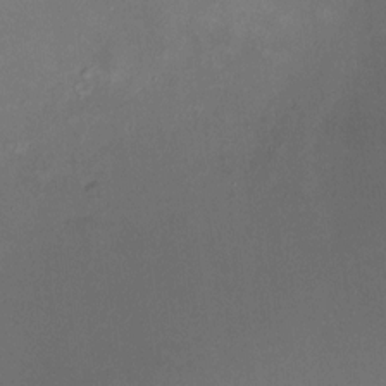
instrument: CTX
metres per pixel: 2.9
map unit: HNhu
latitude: 6.7057
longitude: 9.1431
